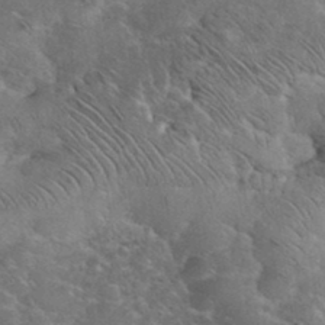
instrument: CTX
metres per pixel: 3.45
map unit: eHh
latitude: 36.0444
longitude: -65.4237
